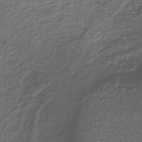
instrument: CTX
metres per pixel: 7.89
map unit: lHb
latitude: -35.5399
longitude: 63.3509
